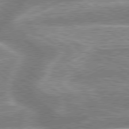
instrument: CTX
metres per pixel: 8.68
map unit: lApd
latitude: 79.1970
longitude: -158.9136
